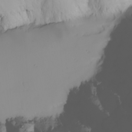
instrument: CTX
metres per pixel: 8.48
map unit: Nhu
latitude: -4.6140
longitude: -94.0444
